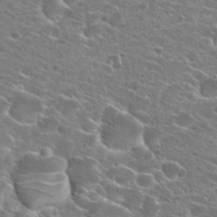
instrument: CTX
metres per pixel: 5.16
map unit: Hto
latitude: 22.7624
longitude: -41.0458
